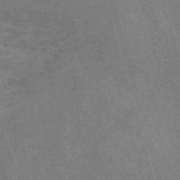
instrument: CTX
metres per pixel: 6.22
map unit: Nve
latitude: -59.6532
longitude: 64.1228
